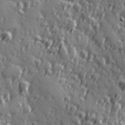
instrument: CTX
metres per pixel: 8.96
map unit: Hve
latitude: 26.0444
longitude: 146.7652
